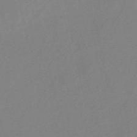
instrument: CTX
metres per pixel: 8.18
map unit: HNb
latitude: -53.0108
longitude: -49.4804
